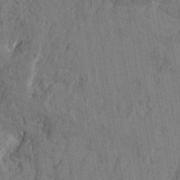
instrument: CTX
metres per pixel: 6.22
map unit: Htu
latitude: -3.9367
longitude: -177.5749
